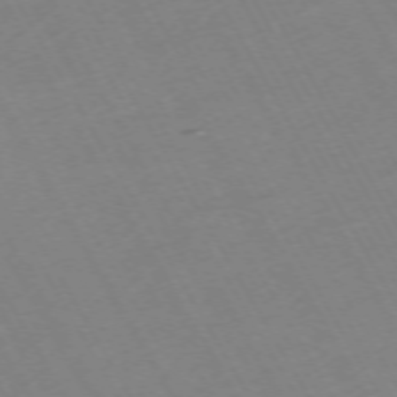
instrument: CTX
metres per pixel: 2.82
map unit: Hpe
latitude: -72.2361
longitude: 9.0864
